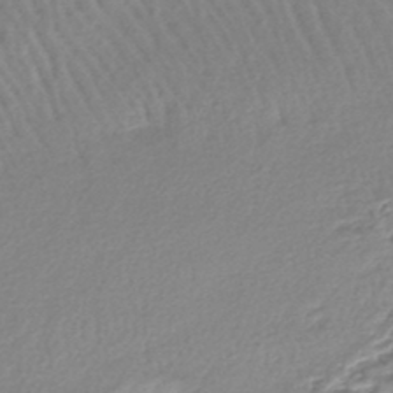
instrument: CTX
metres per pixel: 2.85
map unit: lHb
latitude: -44.9164
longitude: 73.3509
